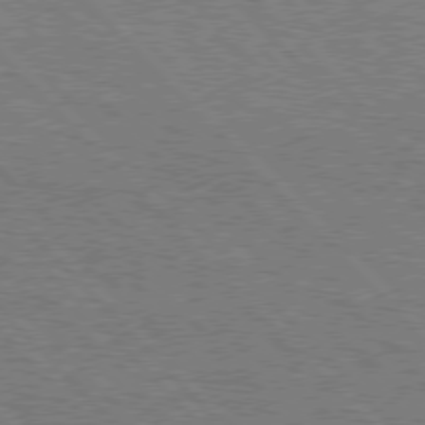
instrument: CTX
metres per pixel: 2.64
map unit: Hpe
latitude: 76.6490
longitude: -161.7260
